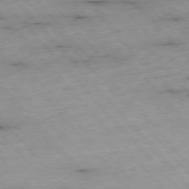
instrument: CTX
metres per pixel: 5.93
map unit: Ap
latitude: -76.3684
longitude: -90.1011
